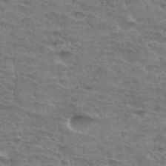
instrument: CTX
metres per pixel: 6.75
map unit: Hto
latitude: 34.3089
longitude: -44.8002
